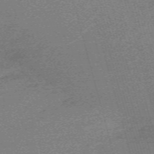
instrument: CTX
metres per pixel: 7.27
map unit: eHh
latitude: -61.1998
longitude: 51.7666
